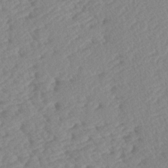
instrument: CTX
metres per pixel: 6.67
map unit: lAa
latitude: -2.5384
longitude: -127.3860
